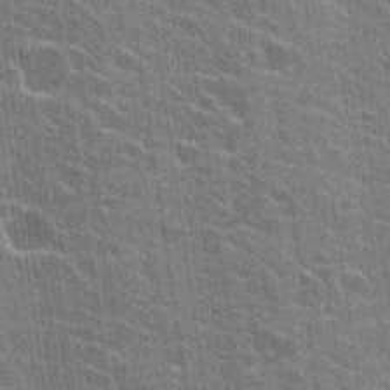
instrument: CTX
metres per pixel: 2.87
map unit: Hto
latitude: 24.1766
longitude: -43.4993
